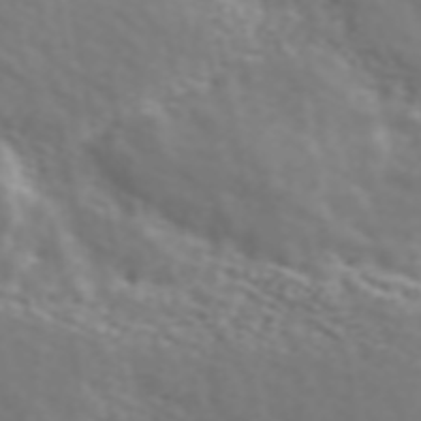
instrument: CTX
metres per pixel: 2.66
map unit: ANa
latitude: 45.1781
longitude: 27.9367
